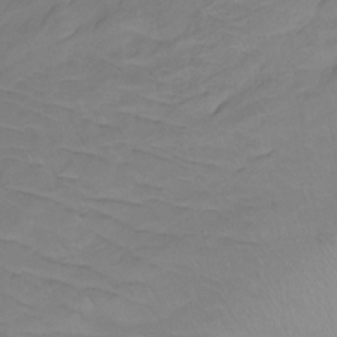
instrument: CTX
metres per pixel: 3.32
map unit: Ht
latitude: -15.4077
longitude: -44.3845
